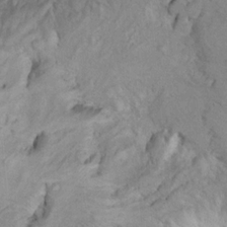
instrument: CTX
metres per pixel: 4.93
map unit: Nhu
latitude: 13.8961
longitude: -28.5168
